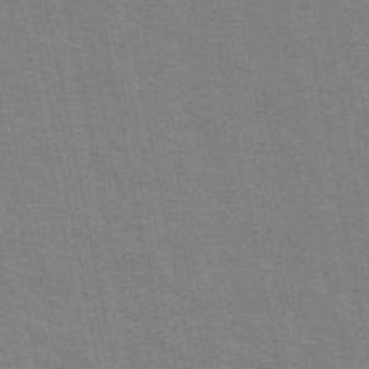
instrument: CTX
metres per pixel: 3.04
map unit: ANa
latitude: 49.5560
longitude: -78.9136
